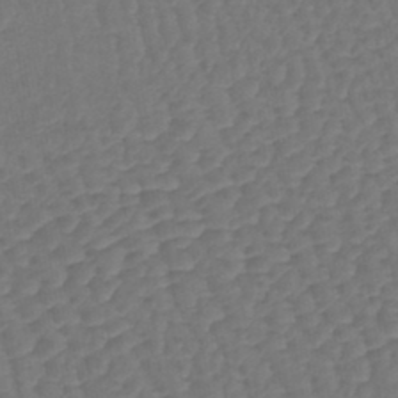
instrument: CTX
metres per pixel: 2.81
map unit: lHb
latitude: -43.1809
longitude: 64.4251
